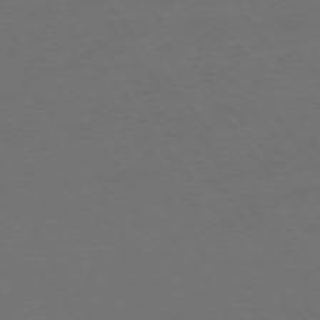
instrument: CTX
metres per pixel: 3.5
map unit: Ap
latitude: -74.5196
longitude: -72.1200
